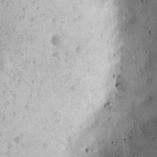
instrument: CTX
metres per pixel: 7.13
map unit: eHh
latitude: 24.4978
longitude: -89.0459
